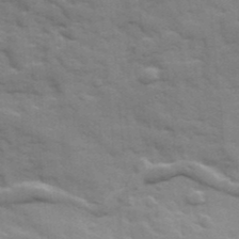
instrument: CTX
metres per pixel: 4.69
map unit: Ave
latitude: 18.8002
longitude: -129.8961
